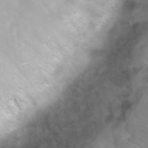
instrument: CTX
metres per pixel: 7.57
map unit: Hto
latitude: 30.2901
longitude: -46.6302
